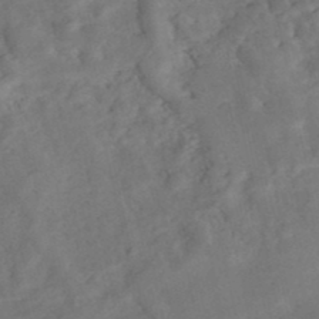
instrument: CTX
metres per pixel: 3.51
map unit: Nhe
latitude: -48.4251
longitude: -171.9528
